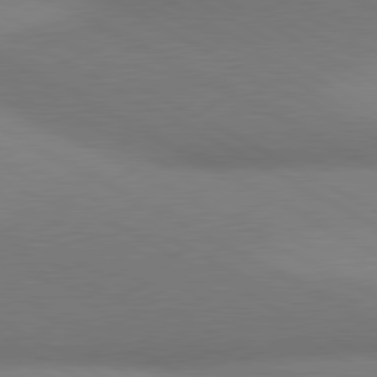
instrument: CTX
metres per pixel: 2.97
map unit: lApd
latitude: 80.5168
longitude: 129.6344
